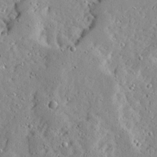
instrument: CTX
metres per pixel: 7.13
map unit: Ave
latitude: 13.2159
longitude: -133.6505
